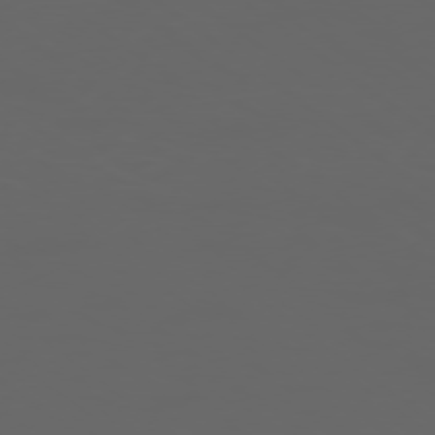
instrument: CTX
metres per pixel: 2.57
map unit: Ap
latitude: -77.8233
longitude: -75.6883
